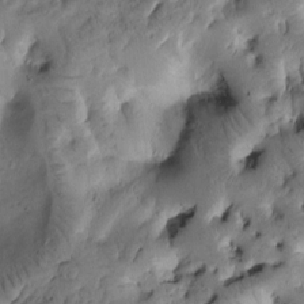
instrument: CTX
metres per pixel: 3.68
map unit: Htu
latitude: -3.3698
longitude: 171.2943
